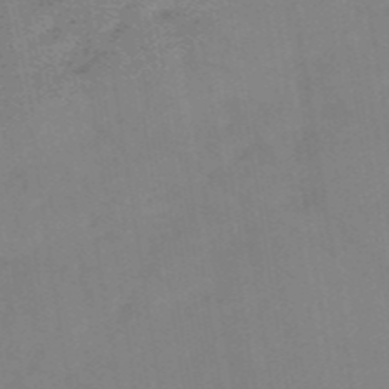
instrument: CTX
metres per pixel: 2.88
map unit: HNb
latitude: -53.6344
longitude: -49.0269
